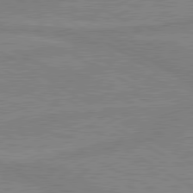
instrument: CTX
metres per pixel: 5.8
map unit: lApd
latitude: 80.2145
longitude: -175.4238
